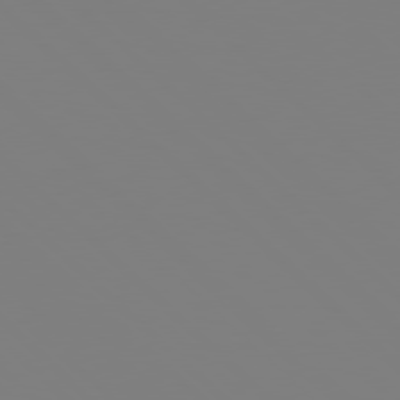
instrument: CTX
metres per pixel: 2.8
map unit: Hpe
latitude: 78.0255
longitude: -162.0444
